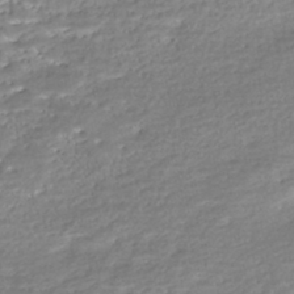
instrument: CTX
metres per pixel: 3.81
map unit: Nhe
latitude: -45.9745
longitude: 152.4818
